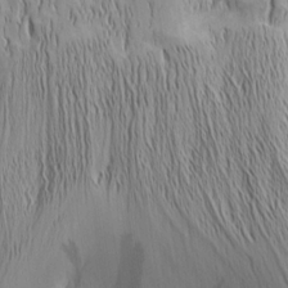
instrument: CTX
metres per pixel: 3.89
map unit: Nhu
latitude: -5.5021
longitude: -152.4034
